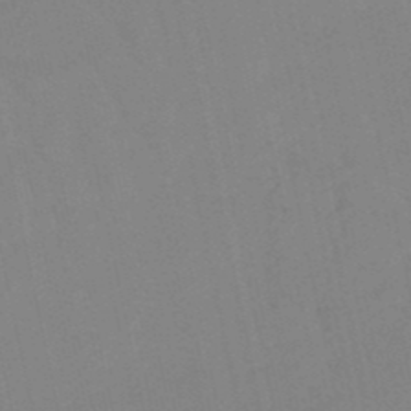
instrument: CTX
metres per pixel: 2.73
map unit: lHb
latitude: -48.5952
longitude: 84.1227
